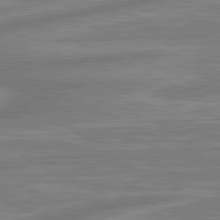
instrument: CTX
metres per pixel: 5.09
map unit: lApd
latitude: 81.3671
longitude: -175.7828
